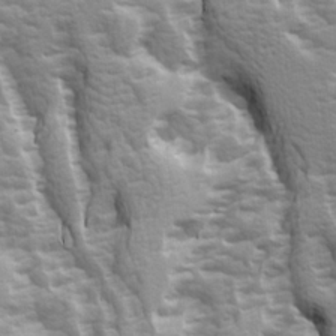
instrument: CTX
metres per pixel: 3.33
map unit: Ave
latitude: 14.9325
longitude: -131.5183
